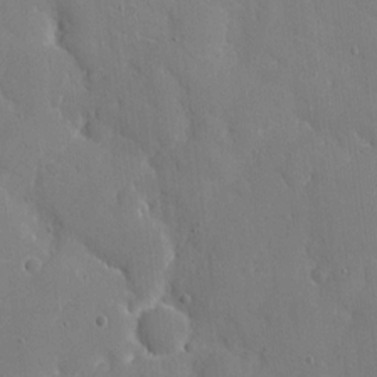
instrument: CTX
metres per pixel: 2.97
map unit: eHh
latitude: 5.7261
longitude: -68.1578
